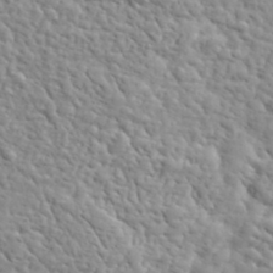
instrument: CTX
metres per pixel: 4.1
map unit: lHvf
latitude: 35.1970
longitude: -86.1578
